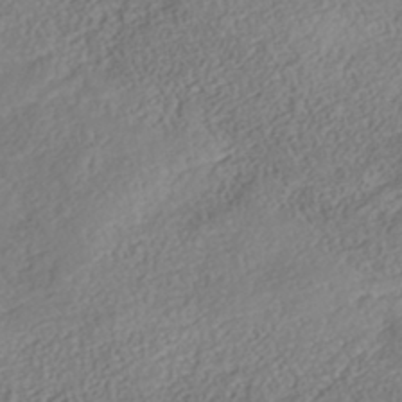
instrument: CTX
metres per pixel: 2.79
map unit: Nhe
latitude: -40.7463
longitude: -110.7435
